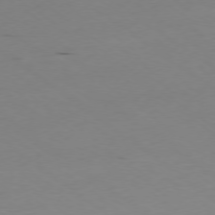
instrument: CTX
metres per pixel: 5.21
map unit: Ap
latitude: -77.2754
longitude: -72.3279
